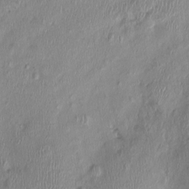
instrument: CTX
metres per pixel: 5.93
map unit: Nhu
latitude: -0.6708
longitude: -14.7625
